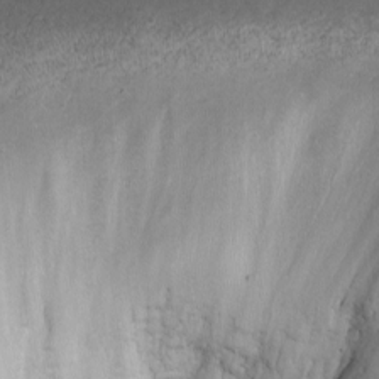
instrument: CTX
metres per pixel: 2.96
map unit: Nhu
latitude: -3.9367
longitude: -74.9325
